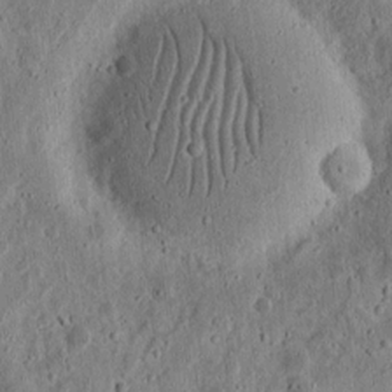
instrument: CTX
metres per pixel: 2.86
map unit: eHh
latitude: 11.3671
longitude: -73.6694
